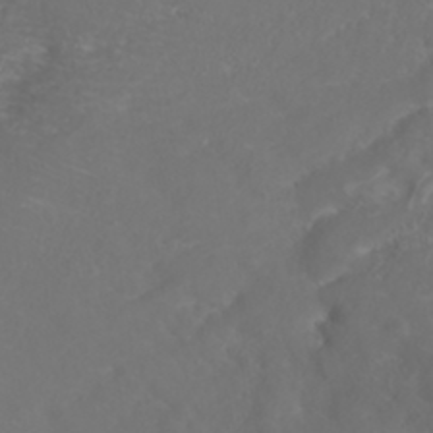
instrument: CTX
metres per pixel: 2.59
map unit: ANa
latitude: 36.6302
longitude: 14.3873
